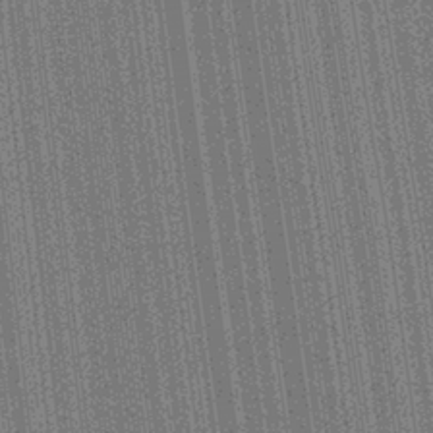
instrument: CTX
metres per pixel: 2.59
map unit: Aa
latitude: 27.8017
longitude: -147.3860
